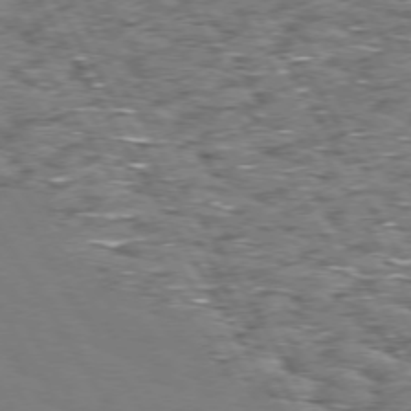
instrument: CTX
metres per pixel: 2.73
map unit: Hpe
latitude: 73.0081
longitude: -125.8961
